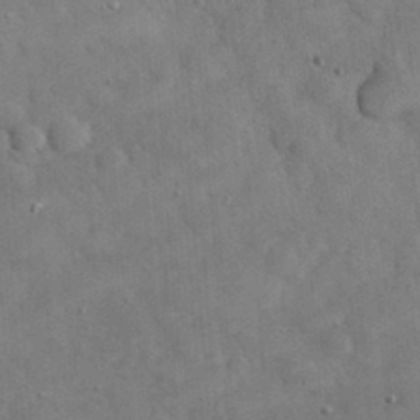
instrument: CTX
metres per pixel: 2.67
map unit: eHh
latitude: 32.6302
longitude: -69.5182
